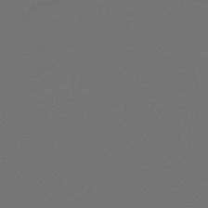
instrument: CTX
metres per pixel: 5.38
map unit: HNb
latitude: -47.3320
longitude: 56.5385
